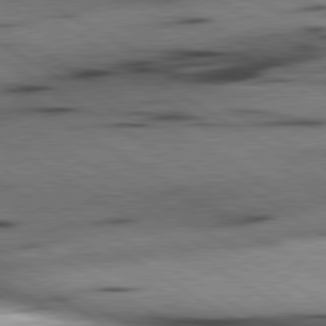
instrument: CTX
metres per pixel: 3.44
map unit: lApd
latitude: 80.4223
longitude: 159.0297
